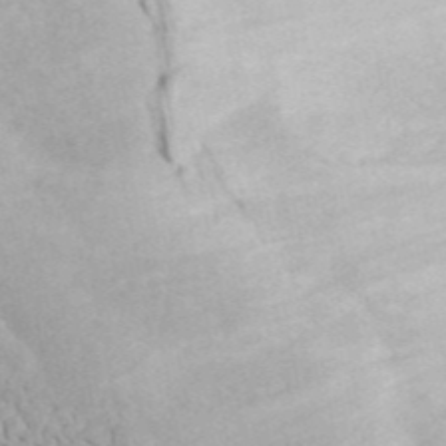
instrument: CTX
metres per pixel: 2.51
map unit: ANa
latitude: 45.9717
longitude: 24.3684
